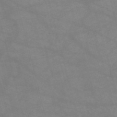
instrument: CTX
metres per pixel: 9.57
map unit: HNb
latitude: -54.4440
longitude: -40.6679
